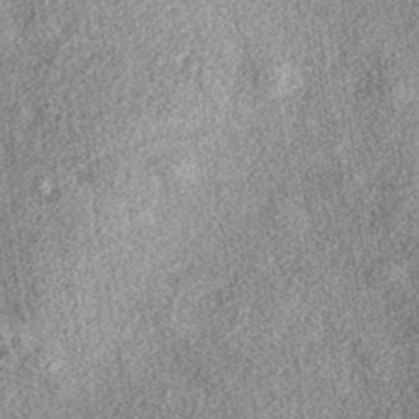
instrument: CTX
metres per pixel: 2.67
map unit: eAb
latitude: 38.6679
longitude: 107.0297
